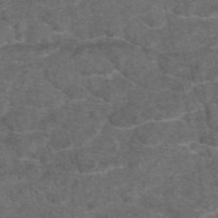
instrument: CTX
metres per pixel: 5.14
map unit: eAb
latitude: 47.9339
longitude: 104.7085
